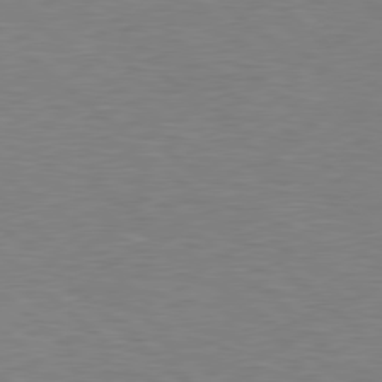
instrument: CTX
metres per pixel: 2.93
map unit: Hpe
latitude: 78.6491
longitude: -149.9528
